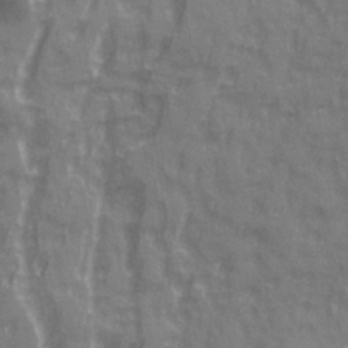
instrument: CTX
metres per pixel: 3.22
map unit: Ave
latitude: 20.1578
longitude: -132.2145
